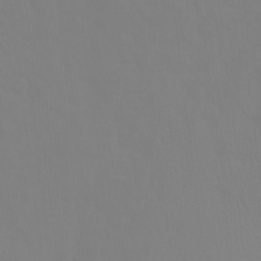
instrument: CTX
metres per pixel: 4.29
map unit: Ht
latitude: -9.5777
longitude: -34.8947
